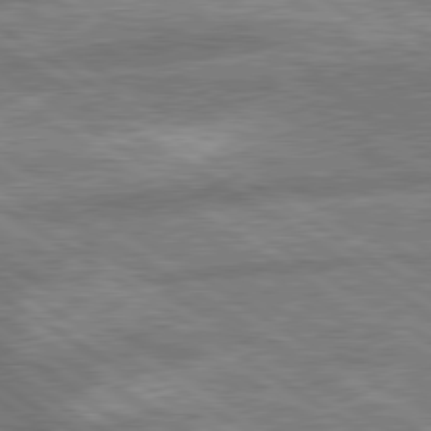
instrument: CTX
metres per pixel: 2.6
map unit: lApd
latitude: 79.7261
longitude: -170.1200
